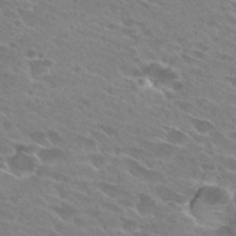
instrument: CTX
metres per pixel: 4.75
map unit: Hto
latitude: 28.2144
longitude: -42.3089
